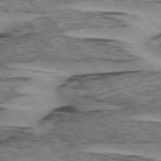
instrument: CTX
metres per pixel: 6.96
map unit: lApd
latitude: 75.2537
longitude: -77.8772
